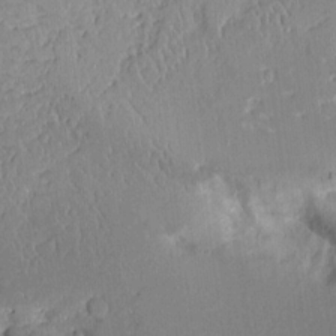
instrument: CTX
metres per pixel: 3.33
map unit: Aa
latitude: 11.8206
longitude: -127.8772
